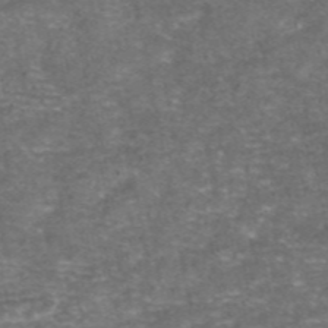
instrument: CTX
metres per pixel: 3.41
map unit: eAb
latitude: 46.8191
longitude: 104.3306
